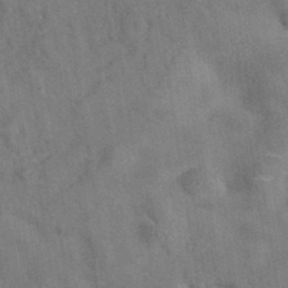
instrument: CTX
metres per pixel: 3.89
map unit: eAb
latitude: 34.5168
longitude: 110.1227
